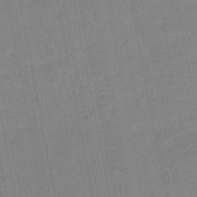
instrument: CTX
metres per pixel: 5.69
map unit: lHb
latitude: -49.1809
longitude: 80.1228
